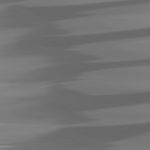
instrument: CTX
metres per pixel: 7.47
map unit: lApd
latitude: 81.0458
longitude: -144.3656
